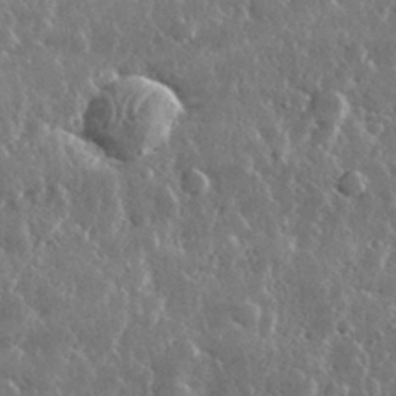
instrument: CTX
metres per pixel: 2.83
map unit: lHvf
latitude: 32.1011
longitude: -90.7813
